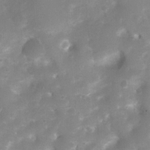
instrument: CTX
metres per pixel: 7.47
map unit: Ht
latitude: 4.8758
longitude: -21.4615
